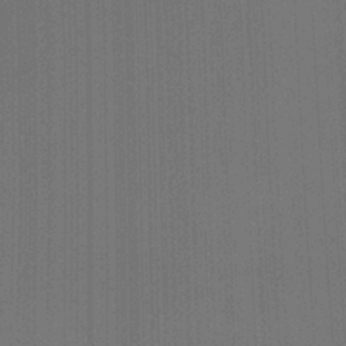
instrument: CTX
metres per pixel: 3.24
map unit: Ht
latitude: -2.5573
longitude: -27.4049
